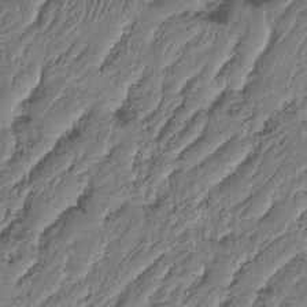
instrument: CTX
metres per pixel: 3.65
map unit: HNhu
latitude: -24.8219
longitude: 50.6518
